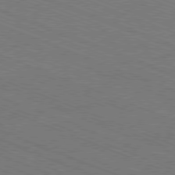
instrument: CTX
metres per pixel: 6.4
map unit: Ap
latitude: -80.9920
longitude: -74.4790
